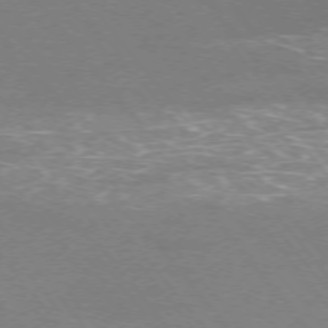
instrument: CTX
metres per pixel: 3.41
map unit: Ap
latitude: -75.6911
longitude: -74.6491
